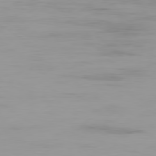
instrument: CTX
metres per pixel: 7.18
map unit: Ap
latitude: -79.8800
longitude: -76.7435
